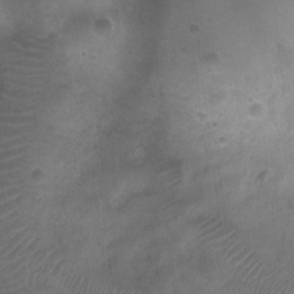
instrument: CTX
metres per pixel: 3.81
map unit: Nhu
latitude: -10.5385
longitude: -21.0648
